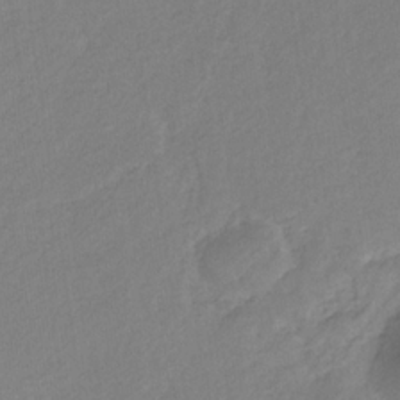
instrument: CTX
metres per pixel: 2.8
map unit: eHb
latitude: -30.3684
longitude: 62.5196
